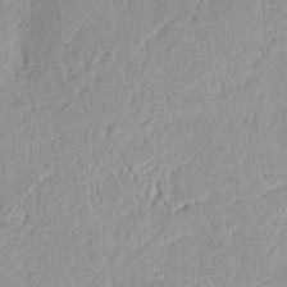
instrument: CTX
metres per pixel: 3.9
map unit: Ht
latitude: 8.9892
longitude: -75.0836
